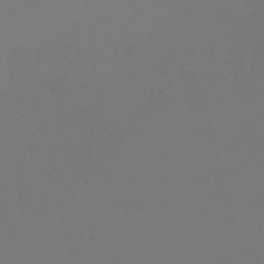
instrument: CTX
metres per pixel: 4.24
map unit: Nve
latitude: -58.6896
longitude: 60.1606
